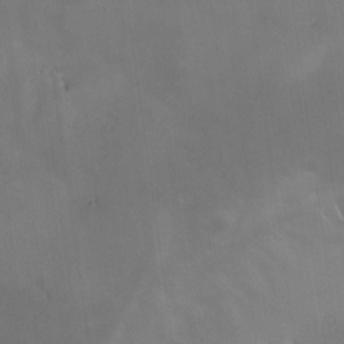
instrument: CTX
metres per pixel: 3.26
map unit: Nhe
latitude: -26.8596
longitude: -110.8380
